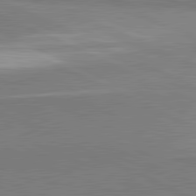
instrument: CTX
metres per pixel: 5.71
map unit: lApd
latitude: 81.8016
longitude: 162.4251
